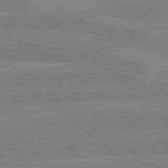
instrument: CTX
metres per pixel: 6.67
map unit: lApd
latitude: 79.1214
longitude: -161.0458
